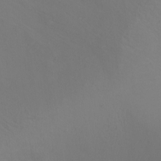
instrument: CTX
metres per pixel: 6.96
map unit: Ht
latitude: -14.7464
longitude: -43.0081
